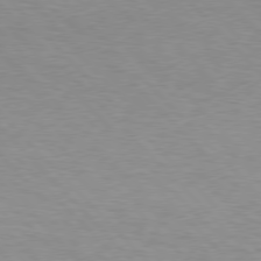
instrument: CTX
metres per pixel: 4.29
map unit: Hpe
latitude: 77.0647
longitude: -152.4979
